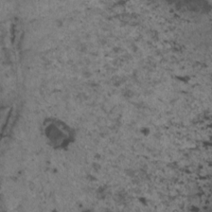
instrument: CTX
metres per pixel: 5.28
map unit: HNhu
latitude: 3.0836
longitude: 4.4629
